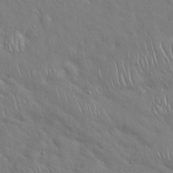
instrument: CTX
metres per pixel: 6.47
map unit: Hto
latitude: 19.2915
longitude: -53.2537
